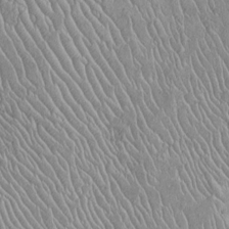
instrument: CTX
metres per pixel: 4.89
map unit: Htu
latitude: -6.2928
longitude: 153.5777
